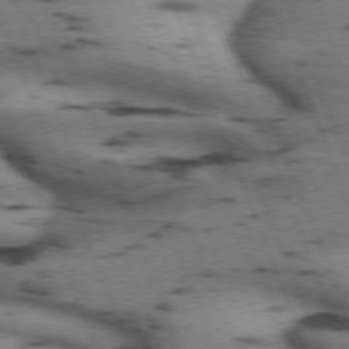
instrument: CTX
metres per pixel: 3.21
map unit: lApd
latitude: 71.9528
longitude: -53.4238
